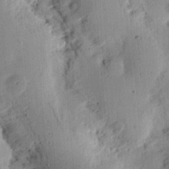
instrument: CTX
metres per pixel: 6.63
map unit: Ht
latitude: 12.1011
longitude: -74.2712
